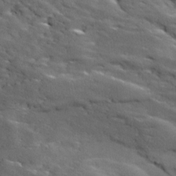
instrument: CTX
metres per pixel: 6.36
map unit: Ave
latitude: 18.1955
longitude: -136.1956
